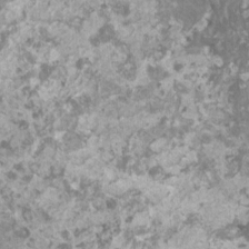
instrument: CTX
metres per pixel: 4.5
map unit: HNhu
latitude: 1.5182
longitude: 0.5007
